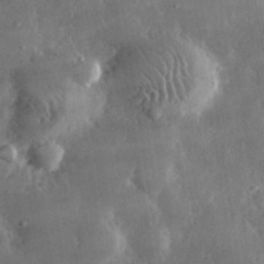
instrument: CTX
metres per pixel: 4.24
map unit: lHvf
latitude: 32.0444
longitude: -91.4237
